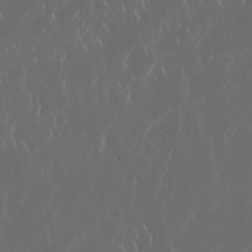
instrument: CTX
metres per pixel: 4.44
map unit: Nhu
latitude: 30.2712
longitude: -59.7639
